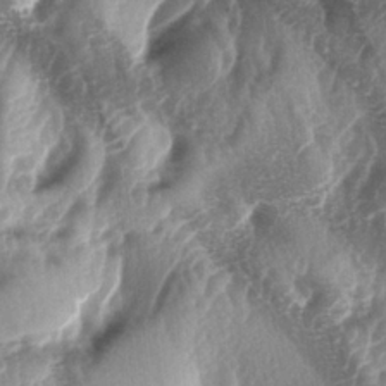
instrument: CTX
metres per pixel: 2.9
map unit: lAa
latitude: -5.1431
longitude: -126.5735
